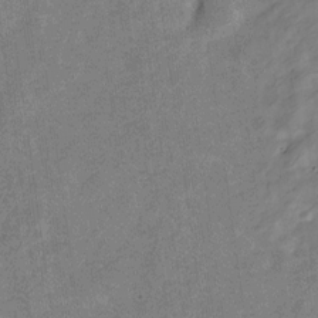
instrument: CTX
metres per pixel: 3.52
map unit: Nve
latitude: -24.6329
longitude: 106.8219
